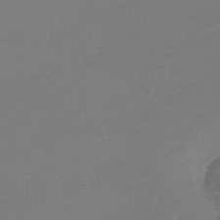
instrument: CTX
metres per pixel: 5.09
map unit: lHb
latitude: -42.6140
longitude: 60.1417
